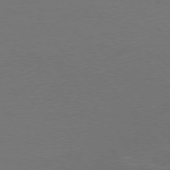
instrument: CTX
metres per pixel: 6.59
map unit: Hpe
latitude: 75.9150
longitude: -144.8191
